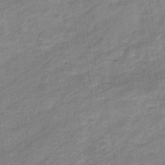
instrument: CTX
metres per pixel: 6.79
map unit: eHb
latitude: -37.3131
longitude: 77.7856
